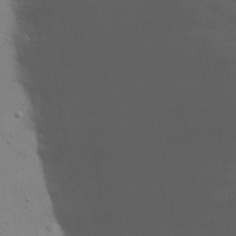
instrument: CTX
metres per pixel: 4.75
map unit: eHh
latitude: 18.7435
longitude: -72.0633
